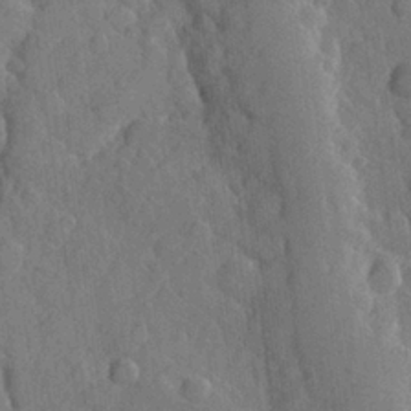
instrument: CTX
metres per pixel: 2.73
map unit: Hve
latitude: 24.2144
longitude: 149.2187
